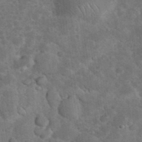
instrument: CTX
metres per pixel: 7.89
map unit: eHh
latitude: 37.2726
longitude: -66.8758
